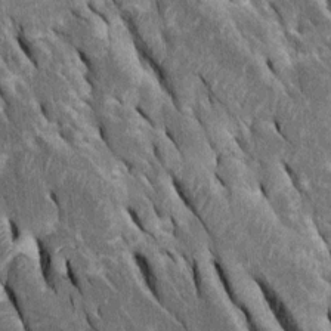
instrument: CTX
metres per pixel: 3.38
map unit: Htu
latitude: -0.8786
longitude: 149.1243
